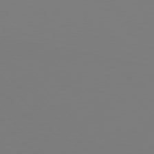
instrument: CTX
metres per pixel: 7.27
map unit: Hpe
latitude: 76.9324
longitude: -161.0647
